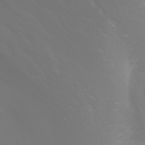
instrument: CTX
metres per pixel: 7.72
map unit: Nhu
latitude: -5.4265
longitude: -79.8206
